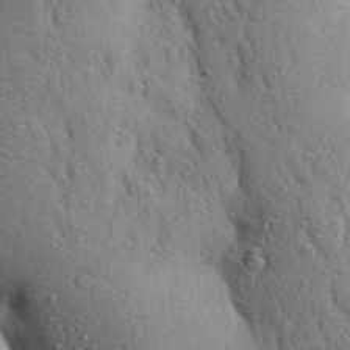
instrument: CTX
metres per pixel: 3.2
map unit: Aa
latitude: 28.5546
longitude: -148.4412
